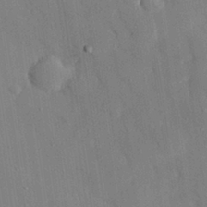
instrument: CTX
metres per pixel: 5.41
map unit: eHh
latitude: 27.8961
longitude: -79.9528
